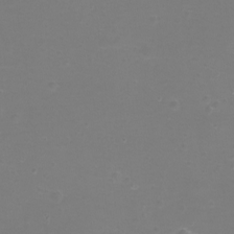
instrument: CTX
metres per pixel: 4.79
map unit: eHh
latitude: -12.2362
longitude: -60.3467
